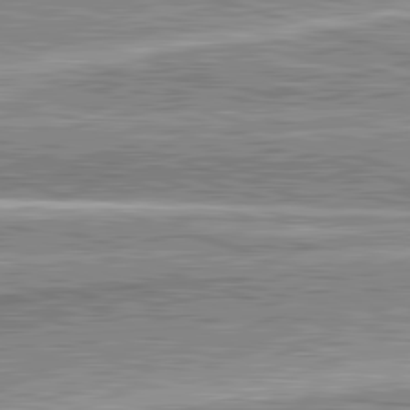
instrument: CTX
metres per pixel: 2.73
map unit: lApd
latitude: 82.5734
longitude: 166.9542
